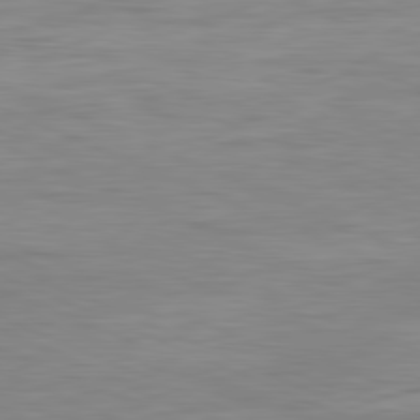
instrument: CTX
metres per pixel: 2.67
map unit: Ap
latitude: -82.2550
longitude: -76.1766
